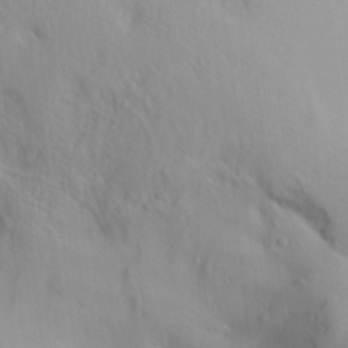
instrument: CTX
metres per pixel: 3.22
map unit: Aa
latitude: 27.4238
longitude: -134.0822
